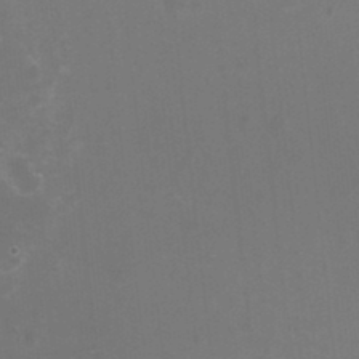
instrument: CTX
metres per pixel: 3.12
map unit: HNhu
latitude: -2.5384
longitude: -1.5749
